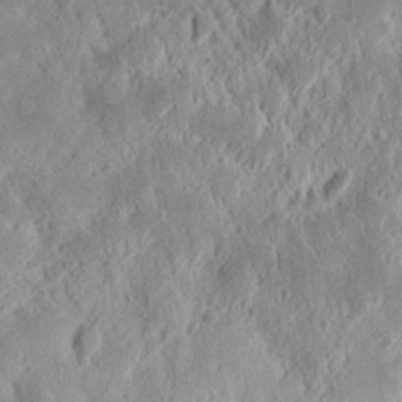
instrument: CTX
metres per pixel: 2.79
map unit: eHh
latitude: 12.1200
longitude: -73.9339
